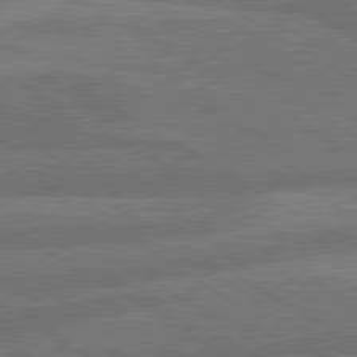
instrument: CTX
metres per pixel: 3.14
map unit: lApd
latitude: 79.9528
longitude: -162.9325
